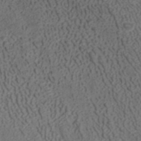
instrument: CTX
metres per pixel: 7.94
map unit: ANa
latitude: 41.2914
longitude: 27.7099
